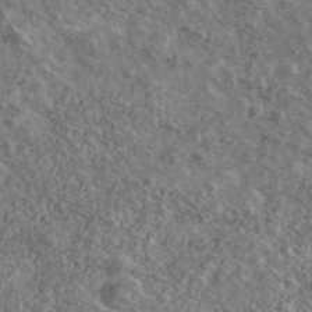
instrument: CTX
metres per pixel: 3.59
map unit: Ave
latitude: 41.2159
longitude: -108.0822
